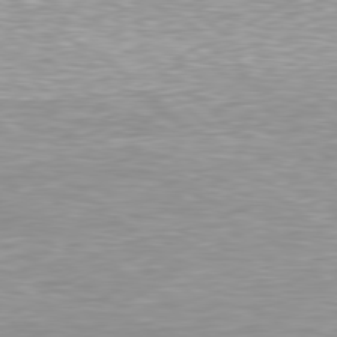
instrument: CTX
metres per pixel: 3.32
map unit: Hpe
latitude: 78.6869
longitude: -122.9514
